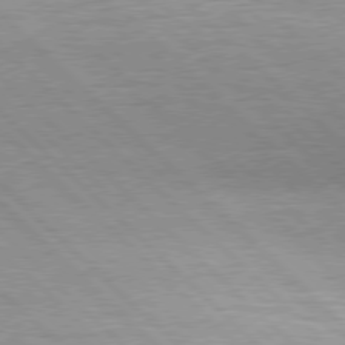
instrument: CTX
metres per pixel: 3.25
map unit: Hpe
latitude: 77.0836
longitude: -127.8017
